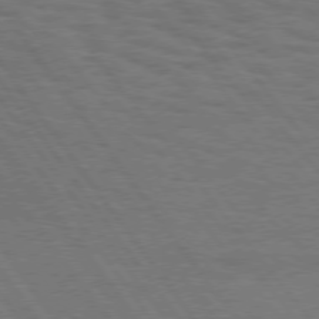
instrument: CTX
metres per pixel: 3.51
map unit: Hpe
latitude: 75.0458
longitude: -137.0648
